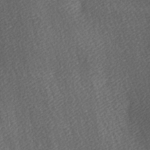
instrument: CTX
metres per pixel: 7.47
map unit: lAa
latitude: -5.5588
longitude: -121.4805
